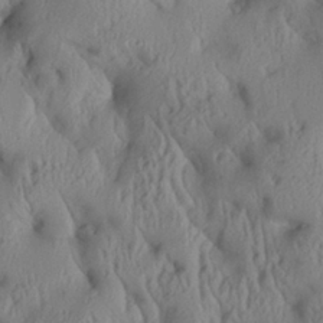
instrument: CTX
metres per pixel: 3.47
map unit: Aa
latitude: 26.4223
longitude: -133.8205
